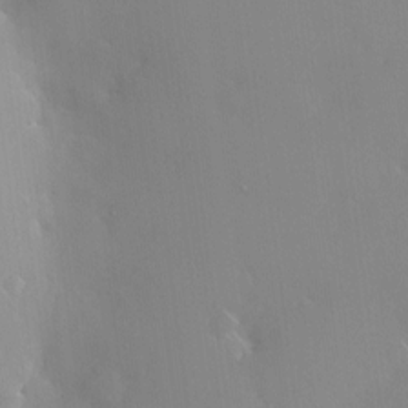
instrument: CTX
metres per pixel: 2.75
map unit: HNhu
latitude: 3.6127
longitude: 6.8030
